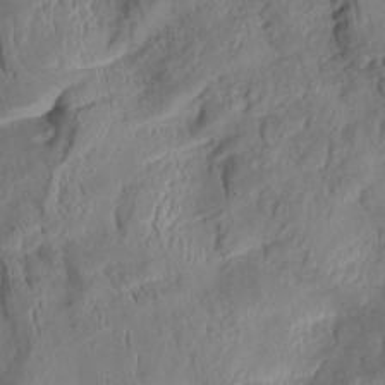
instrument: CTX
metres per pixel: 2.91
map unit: Aa
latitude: 8.9136
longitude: -133.8583
